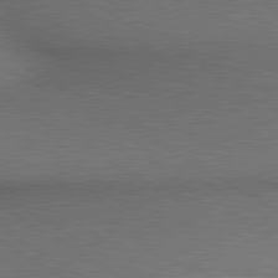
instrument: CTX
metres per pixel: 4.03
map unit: lApd
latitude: 80.3656
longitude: 136.5951
